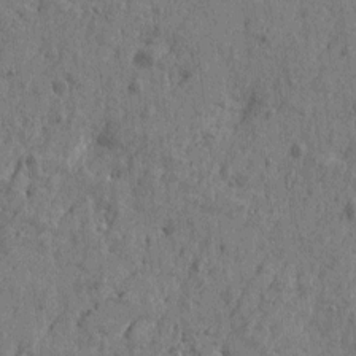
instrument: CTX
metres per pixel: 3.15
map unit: Htu
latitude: -5.6533
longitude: 179.6155
